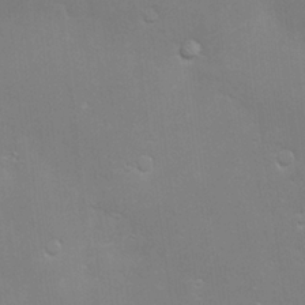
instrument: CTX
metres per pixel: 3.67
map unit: Hve
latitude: -10.2740
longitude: 174.2550
